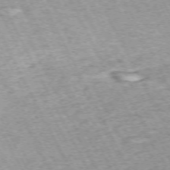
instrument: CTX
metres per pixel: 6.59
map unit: Hpe
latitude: -71.5588
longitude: 11.7289
